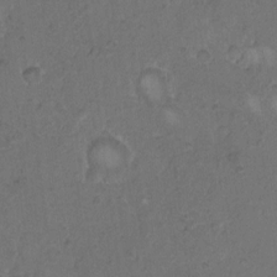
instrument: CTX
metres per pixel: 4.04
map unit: Hto
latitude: 9.0459
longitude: -60.2333
